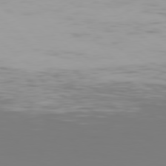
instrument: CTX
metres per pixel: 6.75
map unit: Hpe
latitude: 77.0080
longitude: -134.2900
